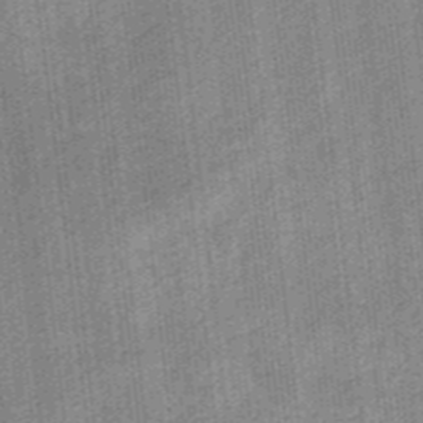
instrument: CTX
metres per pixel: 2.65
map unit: eHb
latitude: -35.9556
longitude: 79.9367
